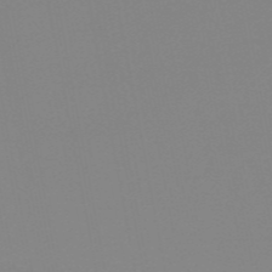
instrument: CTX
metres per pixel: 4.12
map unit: HNb
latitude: -54.4629
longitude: -49.1781
